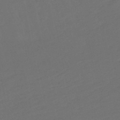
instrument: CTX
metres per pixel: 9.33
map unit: lHb
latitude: -50.6329
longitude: 80.8786
